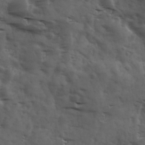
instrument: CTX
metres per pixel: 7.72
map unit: Ave
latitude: 18.2900
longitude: -131.9906
